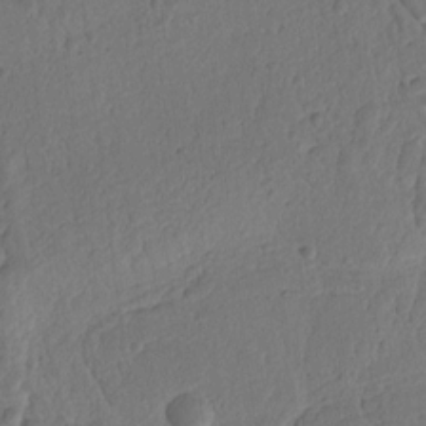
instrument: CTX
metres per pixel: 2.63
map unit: Ht
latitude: 10.4979
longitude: -75.0647
